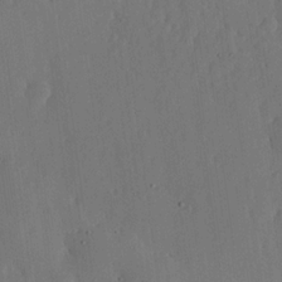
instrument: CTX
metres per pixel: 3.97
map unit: lHvf
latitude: 18.5168
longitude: -114.7624
